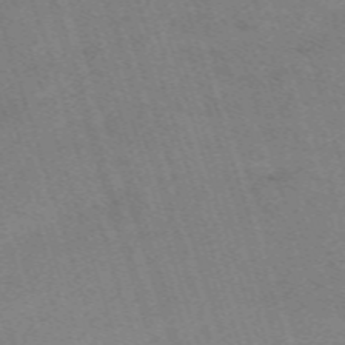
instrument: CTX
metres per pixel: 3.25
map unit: eHh
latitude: -63.1431
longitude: 49.6533
